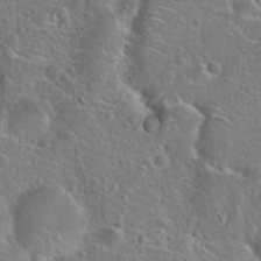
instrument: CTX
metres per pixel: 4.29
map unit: Hto
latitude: 23.3293
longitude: -46.7813
